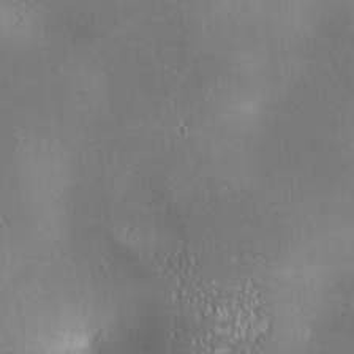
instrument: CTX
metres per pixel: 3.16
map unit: lAa
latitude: 0.9702
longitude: -116.7435
